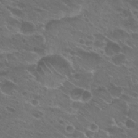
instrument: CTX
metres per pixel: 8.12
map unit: Hto
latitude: 25.5371
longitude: -39.9339
